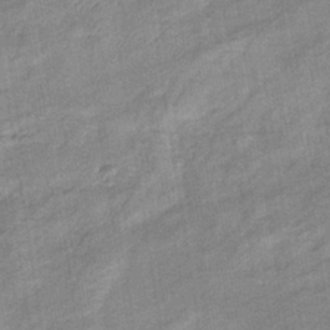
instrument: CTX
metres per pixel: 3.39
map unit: eHb
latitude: -37.2942
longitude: 77.7667
